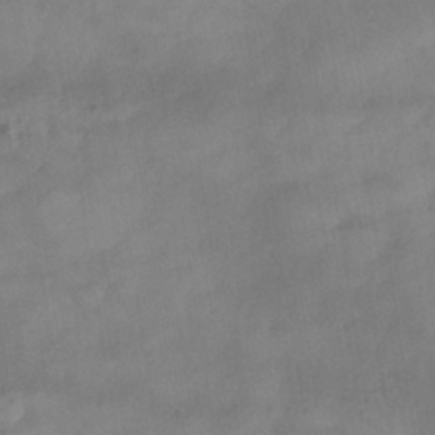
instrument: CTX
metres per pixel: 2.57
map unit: Nhe
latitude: -38.3306
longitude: -146.8947
